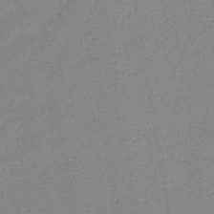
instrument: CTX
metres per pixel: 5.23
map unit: lHb
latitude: -40.9353
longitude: 74.7464
